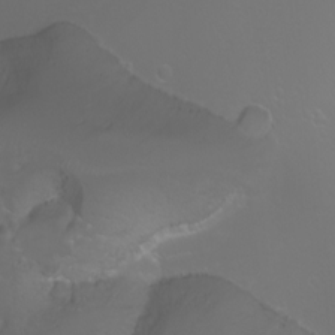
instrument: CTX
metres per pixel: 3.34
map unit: Aa
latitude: -5.3131
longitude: -72.0633
